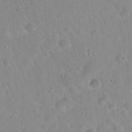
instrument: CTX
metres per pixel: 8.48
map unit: Hto
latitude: 21.8584
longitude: -54.1200
